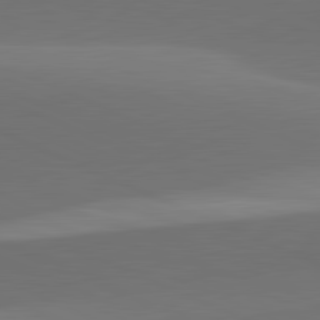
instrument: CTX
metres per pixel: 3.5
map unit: lApd
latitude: 81.8016
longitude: 130.8597
